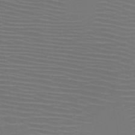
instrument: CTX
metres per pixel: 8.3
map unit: HNb
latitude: -47.5777
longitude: -43.8206
